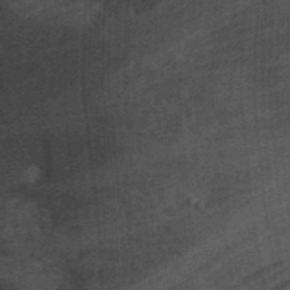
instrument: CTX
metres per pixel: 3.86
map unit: Ht
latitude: -3.2187
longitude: -15.5560
